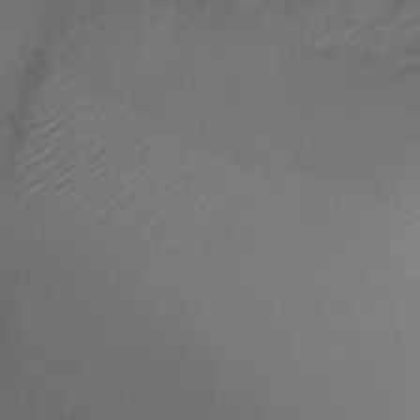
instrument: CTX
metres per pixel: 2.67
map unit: Ht
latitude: 1.1025
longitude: -35.9150
